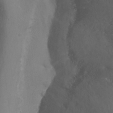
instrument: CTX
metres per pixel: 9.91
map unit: Ht
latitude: 1.1592
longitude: -34.0255
